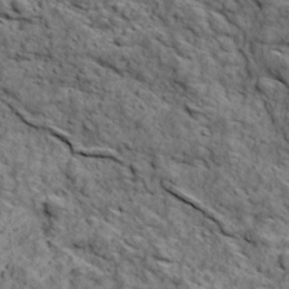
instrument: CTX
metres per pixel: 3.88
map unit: Ave
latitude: 18.7246
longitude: -134.3467
